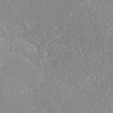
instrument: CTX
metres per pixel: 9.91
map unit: ANa
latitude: 41.9528
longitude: 28.5385
